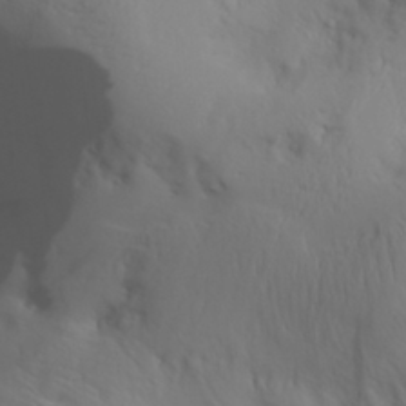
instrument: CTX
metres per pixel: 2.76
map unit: Aa
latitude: 28.6112
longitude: -133.3104
